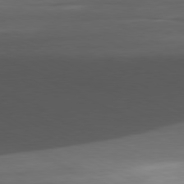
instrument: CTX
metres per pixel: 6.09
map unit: Ap
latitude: -81.0676
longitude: -77.1403
